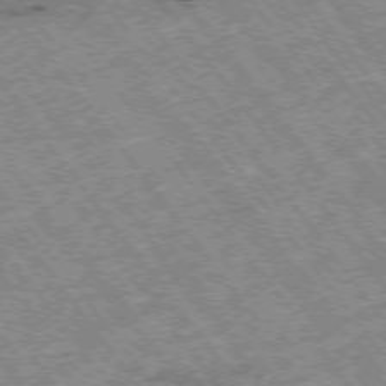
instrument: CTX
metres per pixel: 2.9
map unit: Hpe
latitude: -75.4644
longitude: -20.9514
